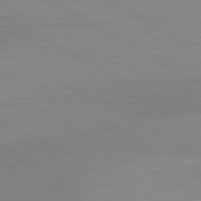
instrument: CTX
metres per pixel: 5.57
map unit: lApd
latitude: 80.5168
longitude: 125.2754
